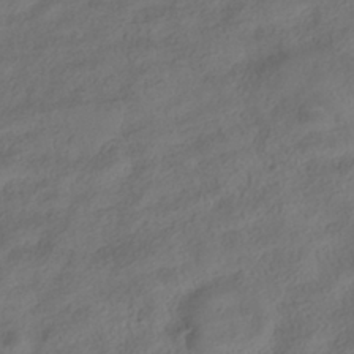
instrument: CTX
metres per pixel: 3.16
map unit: ANa
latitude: -39.1242
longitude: 96.9164
